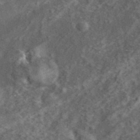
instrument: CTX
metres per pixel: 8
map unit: eHh
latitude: 37.1970
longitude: -79.9528
